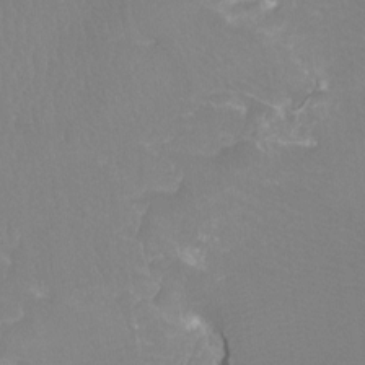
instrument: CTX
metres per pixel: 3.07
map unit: Ht
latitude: -8.2928
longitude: -33.5371
